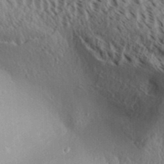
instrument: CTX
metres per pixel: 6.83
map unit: Aa
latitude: 30.8947
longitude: -139.9339
